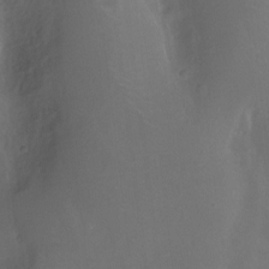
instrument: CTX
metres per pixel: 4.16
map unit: Ht
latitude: -10.1417
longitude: -46.7058
